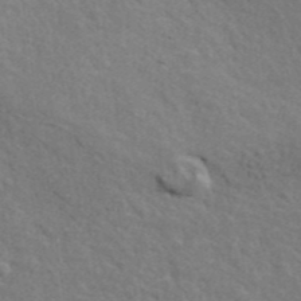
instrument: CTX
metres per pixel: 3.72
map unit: ANa
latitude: 41.8583
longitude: 29.4266
